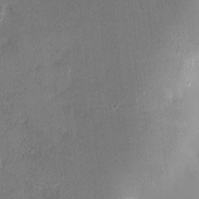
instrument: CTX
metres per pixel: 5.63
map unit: HNhu
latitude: 3.5749
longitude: 7.1242
